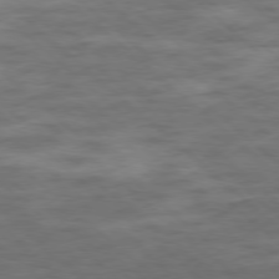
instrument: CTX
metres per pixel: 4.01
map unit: Hpe
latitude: -78.5762
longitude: -23.1970
